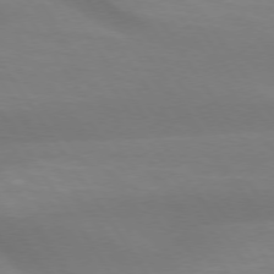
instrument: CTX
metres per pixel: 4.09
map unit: lApd
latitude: 74.1389
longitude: -48.7246
